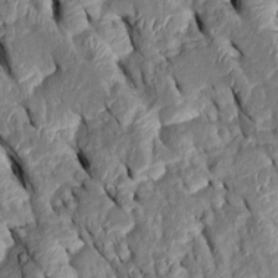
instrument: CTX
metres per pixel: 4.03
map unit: Htu
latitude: 0.5168
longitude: 149.0676
